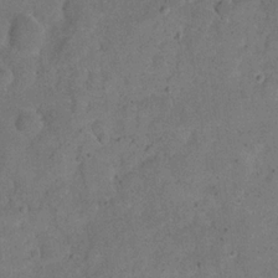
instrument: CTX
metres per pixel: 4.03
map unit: eHh
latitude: 19.4237
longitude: -62.5168
